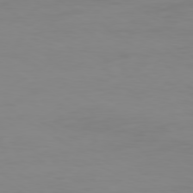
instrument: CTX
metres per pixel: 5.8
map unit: Ap
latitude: -79.4076
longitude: -78.8380
